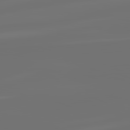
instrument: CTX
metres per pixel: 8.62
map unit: lApd
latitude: 82.2711
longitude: -160.8191
